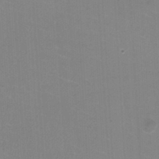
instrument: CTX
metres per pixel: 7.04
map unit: HNhu
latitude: -1.7289
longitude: -1.7827
